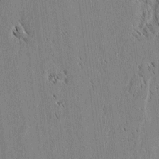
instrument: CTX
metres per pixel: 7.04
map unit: lAvf
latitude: 1.8772
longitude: -106.3656
